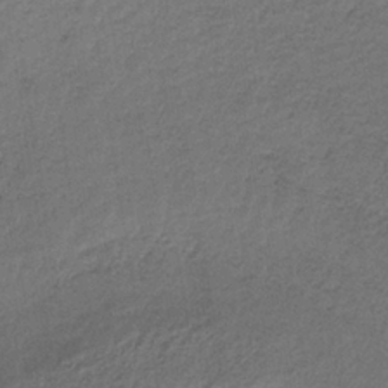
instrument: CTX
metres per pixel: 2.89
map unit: lHb
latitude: -34.4629
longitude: 62.4062
